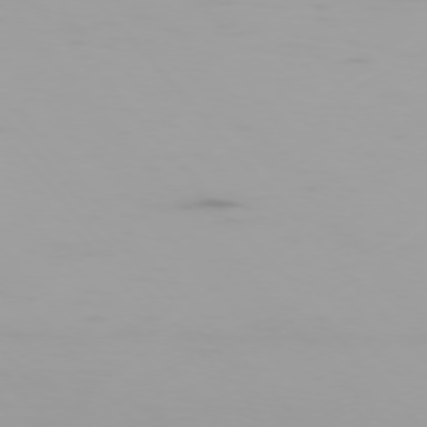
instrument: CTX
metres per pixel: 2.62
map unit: Ap
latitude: -76.8597
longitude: -74.3656
